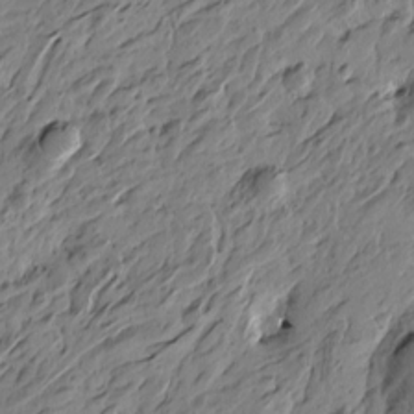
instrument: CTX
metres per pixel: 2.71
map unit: Htu
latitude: -4.9730
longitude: -178.8191
